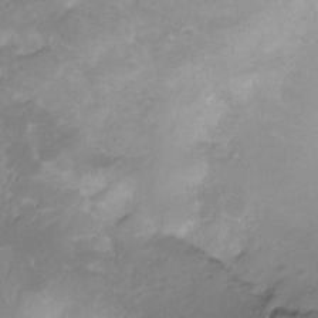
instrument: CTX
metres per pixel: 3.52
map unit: Ht
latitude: -9.1998
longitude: -39.2915
